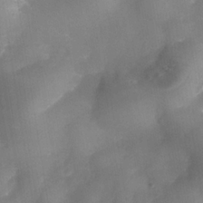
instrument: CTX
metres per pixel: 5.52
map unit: Nhe
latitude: -36.9352
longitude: -112.5357
